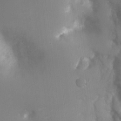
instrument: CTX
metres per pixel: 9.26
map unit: Ht
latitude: -3.1809
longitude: -28.8569
